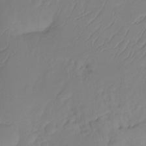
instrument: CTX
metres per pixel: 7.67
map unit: Ht
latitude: -14.6330
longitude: -49.6505
